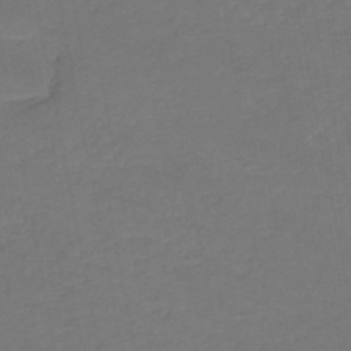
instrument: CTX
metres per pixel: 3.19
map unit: HNb
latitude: -50.1606
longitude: -53.4238
